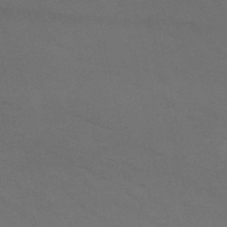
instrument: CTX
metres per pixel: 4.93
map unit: HNb
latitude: -50.0850
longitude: -43.5371
